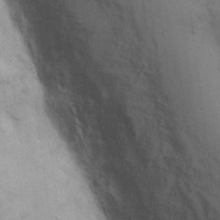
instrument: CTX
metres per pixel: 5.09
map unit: Hto
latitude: 8.8191
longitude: -61.1403
